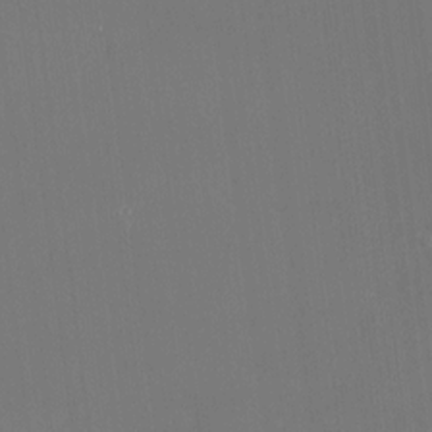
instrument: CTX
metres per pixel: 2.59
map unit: HNhu
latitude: 4.0444
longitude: 7.6344
